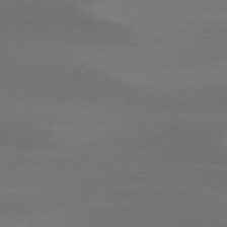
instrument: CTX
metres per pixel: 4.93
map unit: Hpe
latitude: 78.5735
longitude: -130.6491
